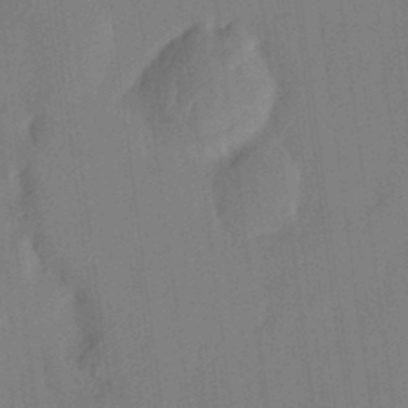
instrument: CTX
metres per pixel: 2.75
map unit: HNhu
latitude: 6.1389
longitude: 0.3307
